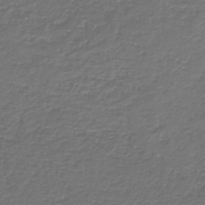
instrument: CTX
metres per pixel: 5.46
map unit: HNb
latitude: -43.8044
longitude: 50.2361
